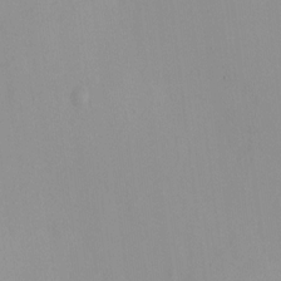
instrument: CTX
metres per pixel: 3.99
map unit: HNhu
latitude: -1.7100
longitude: -7.3104
